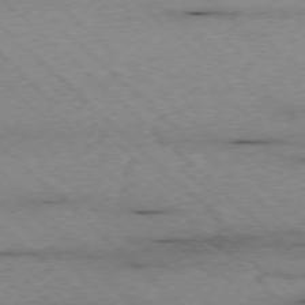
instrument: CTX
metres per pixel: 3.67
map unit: Ap
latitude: -77.3699
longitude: -86.4412
